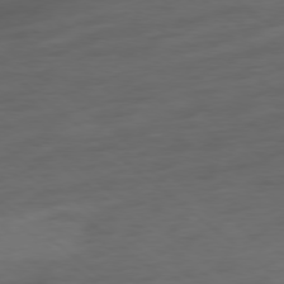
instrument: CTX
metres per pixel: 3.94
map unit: Hpe
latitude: -78.9919
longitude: -18.6679
